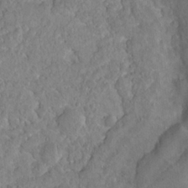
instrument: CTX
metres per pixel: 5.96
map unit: Nhu
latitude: 16.4034
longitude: -30.6680
